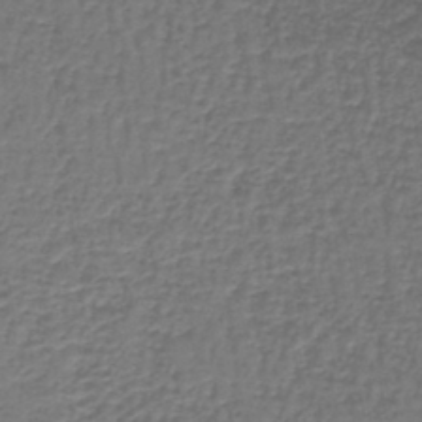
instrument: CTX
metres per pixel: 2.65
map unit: lHb
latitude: -43.6154
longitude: 58.6140
